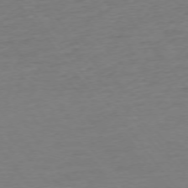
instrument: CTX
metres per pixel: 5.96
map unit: Ap
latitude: -75.2754
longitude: -89.0081
